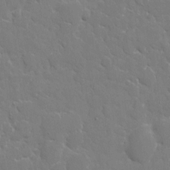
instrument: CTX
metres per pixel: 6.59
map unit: eHh
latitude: 5.6316
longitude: -67.4048
